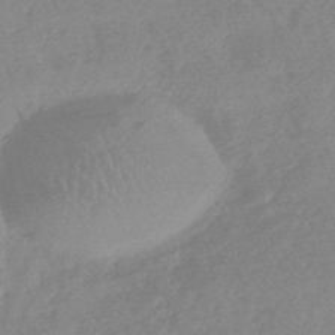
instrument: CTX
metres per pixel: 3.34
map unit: HNhu
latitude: -44.8786
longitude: 91.7289
